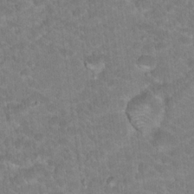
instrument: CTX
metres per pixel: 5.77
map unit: Hto
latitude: 18.7057
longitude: -35.4048
